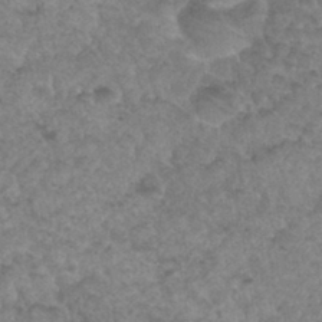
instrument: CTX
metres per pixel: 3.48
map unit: Hto
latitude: 33.0458
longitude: -49.4993
